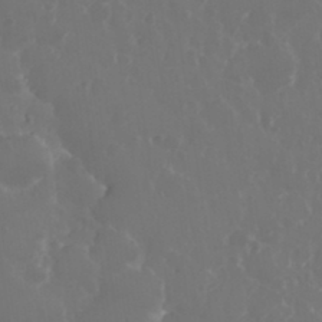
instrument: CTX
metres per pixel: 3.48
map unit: eHh
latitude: 33.6127
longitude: -59.2537
